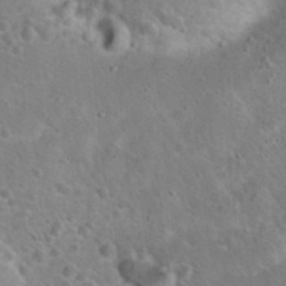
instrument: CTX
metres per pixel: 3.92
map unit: Hto
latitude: 20.1011
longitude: -49.8961
